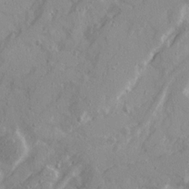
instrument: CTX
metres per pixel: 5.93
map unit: Ave
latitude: 21.0837
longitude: -130.7436
